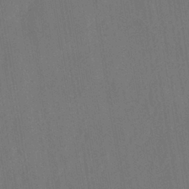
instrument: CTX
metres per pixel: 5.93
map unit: eHh
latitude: -40.0283
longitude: -26.5168
